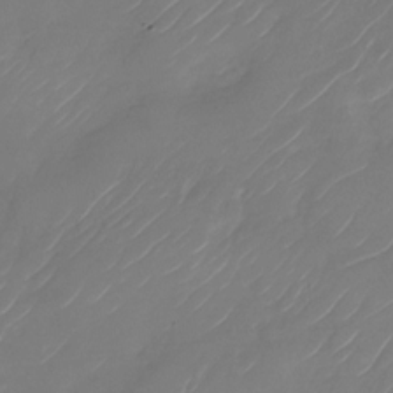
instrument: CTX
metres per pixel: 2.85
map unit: Nhu
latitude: -29.0298
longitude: -72.0633
